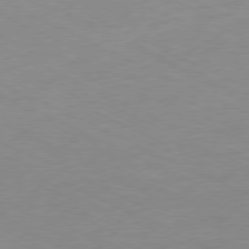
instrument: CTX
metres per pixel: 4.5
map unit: Ap
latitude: -78.3117
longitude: -73.0081
